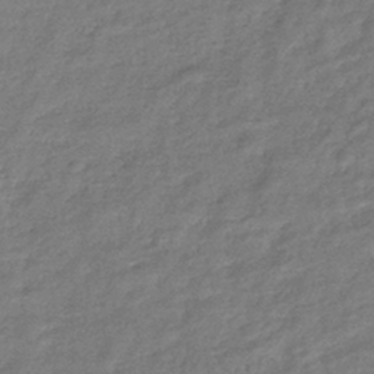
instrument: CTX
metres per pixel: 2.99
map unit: eHb
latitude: -38.6330
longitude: 80.6330
